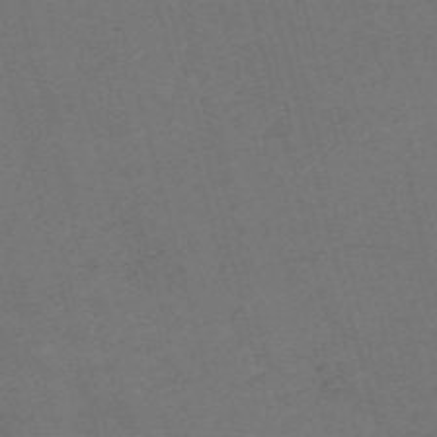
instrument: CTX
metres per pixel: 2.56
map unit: Nve
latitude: -59.1242
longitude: 51.8611
